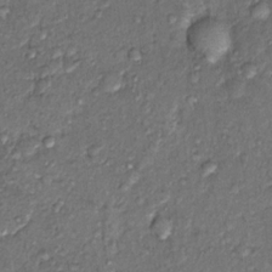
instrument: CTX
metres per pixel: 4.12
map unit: Hto
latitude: 14.4034
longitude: -29.9528
